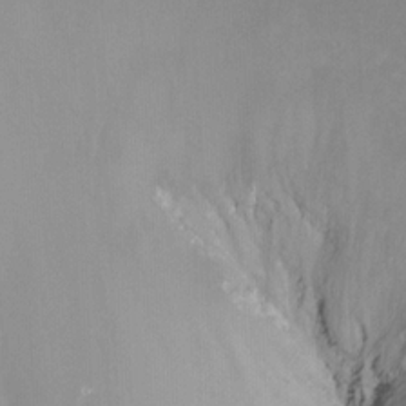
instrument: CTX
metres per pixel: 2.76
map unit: Ht
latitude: -9.1431
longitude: -39.1214
